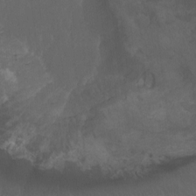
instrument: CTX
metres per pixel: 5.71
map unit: Htu
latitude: -6.7652
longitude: -67.6693
